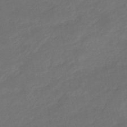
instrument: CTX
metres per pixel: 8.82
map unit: eHb
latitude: -46.9730
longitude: 85.3131
